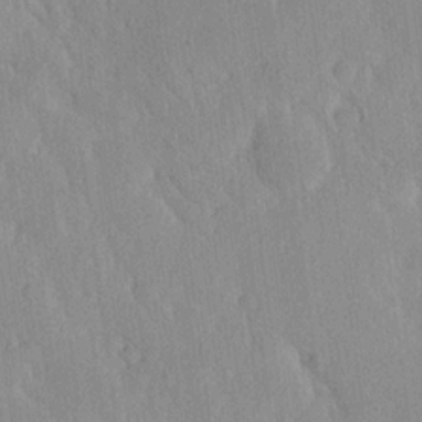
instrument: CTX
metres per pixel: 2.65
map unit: Ave
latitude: 20.7624
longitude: -136.6869
